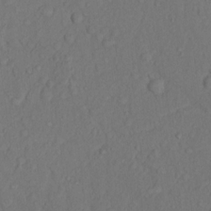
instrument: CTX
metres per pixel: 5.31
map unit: Nhu
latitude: 13.5749
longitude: -29.4993
